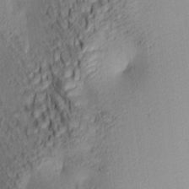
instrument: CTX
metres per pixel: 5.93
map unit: lAa
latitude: 3.7071
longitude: -115.6504
